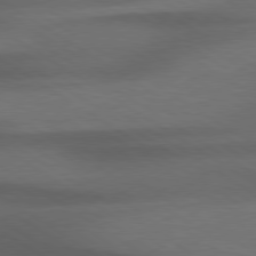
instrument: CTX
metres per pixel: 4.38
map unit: lApd
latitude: 79.3104
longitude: -123.7261
